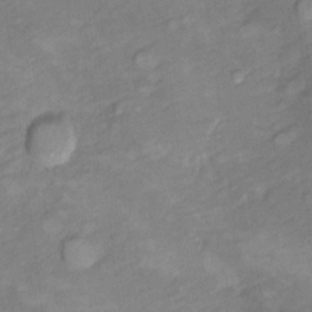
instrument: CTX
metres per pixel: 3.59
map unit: Hto
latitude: 7.4048
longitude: -36.7246
